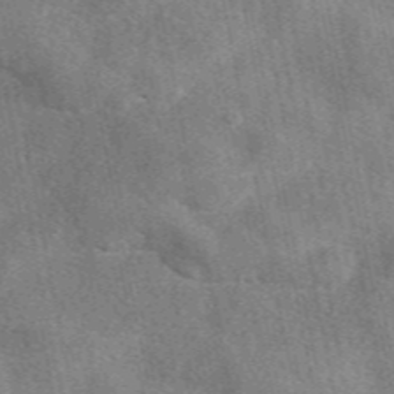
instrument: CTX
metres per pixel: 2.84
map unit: eAb
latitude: 47.9906
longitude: 121.7666
